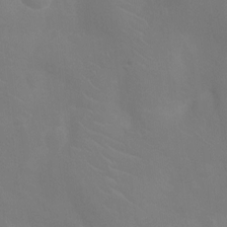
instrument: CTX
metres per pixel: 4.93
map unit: Ht
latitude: -4.2550
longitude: -25.3103
